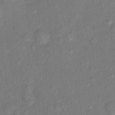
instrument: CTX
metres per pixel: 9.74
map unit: Ht
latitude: 14.4979
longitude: -40.2900
